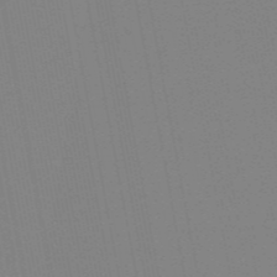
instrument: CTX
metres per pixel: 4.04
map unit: HNb
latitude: -54.4440
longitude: -39.4237
